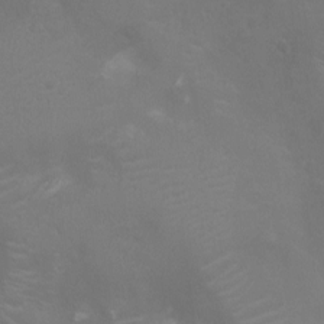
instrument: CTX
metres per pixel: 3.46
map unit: Nhu
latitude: -10.3306
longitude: -20.6491
